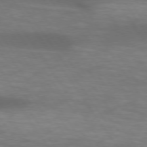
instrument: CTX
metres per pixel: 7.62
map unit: lApd
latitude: 74.2712
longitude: -52.6491
